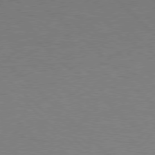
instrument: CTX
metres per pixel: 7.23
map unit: Hpe
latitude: 77.1214
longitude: -156.9513
